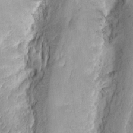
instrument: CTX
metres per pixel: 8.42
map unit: eHh
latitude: 9.9528
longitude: -74.3278
